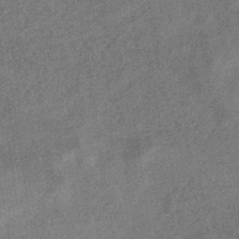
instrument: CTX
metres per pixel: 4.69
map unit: eHb
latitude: -33.8801
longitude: 78.1228
